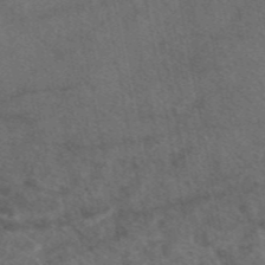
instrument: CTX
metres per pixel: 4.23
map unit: eAb
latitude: 47.7450
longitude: 111.6910
